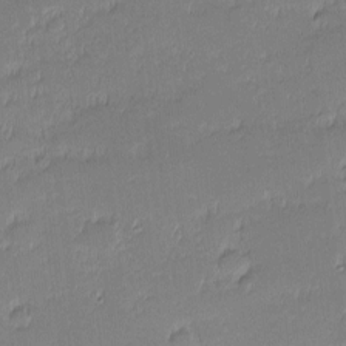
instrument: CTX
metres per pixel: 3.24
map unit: eHh
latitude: -1.8990
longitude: -83.3670
